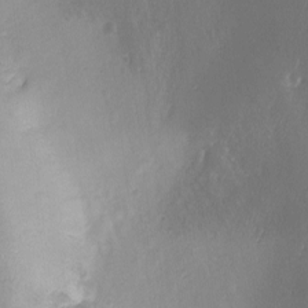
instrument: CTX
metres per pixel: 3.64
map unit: Ave
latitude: -6.7274
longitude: -120.7058
